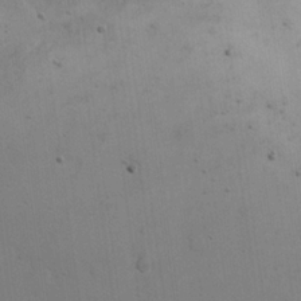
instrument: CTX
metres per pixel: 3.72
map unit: eHh
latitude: 22.1578
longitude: -67.4048
